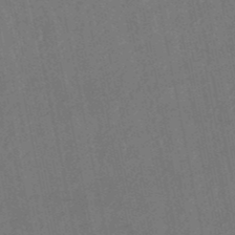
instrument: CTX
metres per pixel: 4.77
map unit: lHb
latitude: -50.3873
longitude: 80.3684
